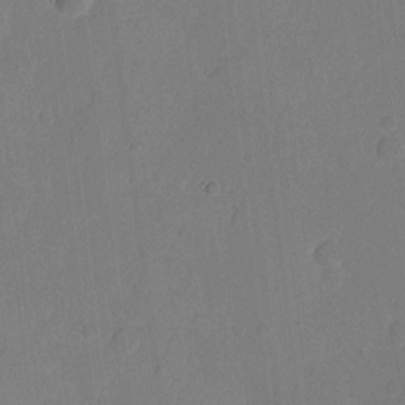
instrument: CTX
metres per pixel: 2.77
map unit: eHh
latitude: 6.3089
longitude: -66.2900
